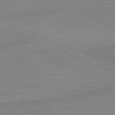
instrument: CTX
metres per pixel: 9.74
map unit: lApd
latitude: 80.1389
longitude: -175.4993
